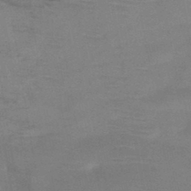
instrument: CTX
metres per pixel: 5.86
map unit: HNb
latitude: -45.9367
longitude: -45.1214
